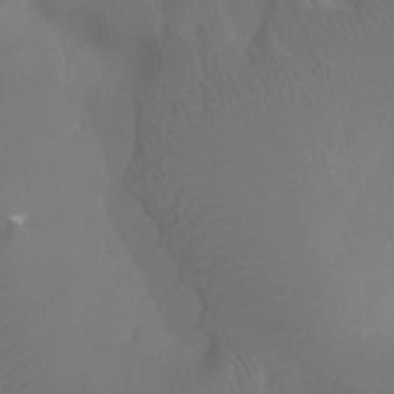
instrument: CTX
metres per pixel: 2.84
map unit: Ht
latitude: -7.4832
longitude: -27.6694
